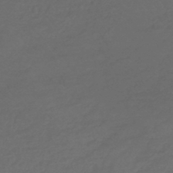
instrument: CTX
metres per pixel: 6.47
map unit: lHb
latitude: -43.4076
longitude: 74.6141
